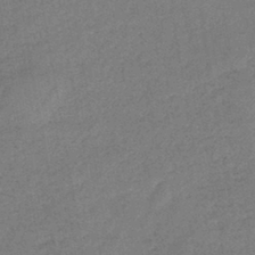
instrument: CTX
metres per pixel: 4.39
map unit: eHb
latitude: -41.2187
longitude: 79.8044
